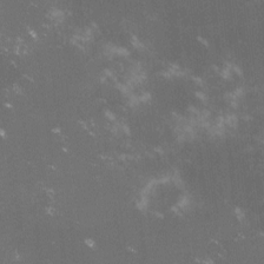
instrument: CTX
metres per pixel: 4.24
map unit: lHvf
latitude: -14.6519
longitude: -101.8961
